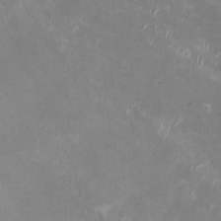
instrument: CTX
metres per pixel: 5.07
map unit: HNhu
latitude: -0.2551
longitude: -3.3104
